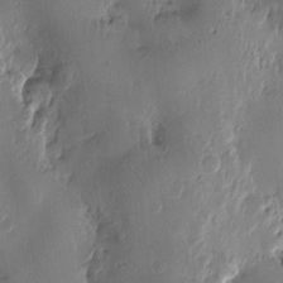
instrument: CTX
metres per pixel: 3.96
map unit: Htu
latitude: -1.8801
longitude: -177.4237
